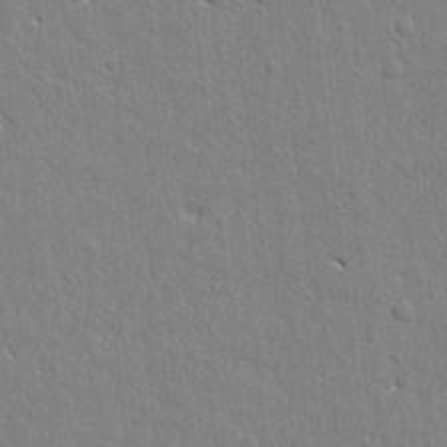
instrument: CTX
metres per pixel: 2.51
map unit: Ht
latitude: 8.4412
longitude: -76.6679
